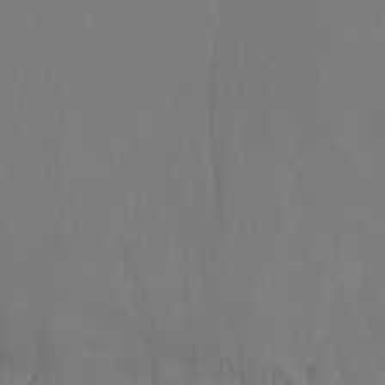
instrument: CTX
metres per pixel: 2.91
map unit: Nhu
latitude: -15.8423
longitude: -58.6113
